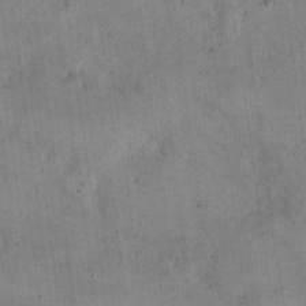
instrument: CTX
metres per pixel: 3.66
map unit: eHh
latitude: 21.4238
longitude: -61.1214
